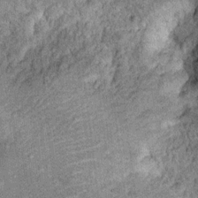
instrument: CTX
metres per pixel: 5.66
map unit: Ht
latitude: 11.0648
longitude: -37.8205
